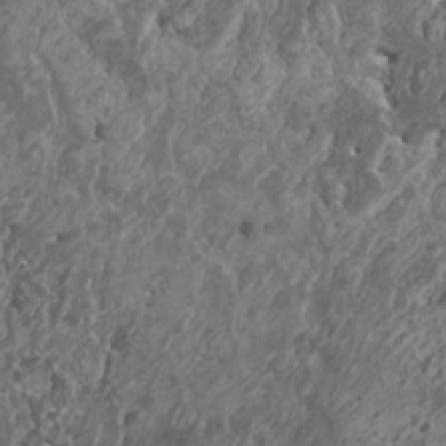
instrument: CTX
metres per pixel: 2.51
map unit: HNhu
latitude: 0.1200
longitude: 5.4832
